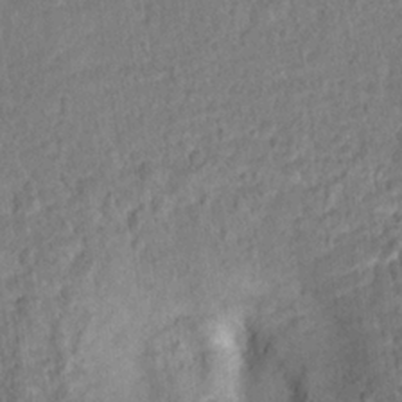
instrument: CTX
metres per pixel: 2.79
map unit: Hto
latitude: 14.5546
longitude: -38.8947
